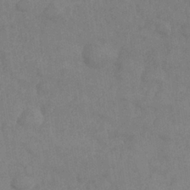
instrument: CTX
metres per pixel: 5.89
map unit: Nhe
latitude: -36.3873
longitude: -177.3292
